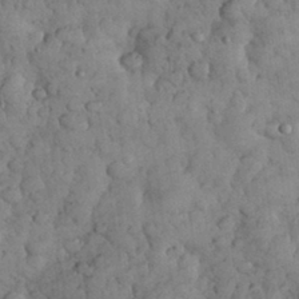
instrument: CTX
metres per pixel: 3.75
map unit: eHh
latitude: 31.5371
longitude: -68.6491
